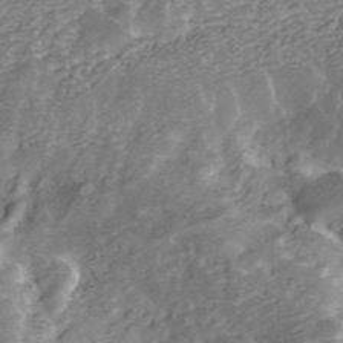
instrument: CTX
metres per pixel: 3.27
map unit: ANa
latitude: 45.1592
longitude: 25.3132
